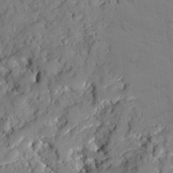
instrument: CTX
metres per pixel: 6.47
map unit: Ave
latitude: 18.7246
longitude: -129.3670
